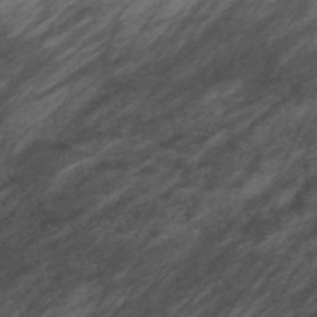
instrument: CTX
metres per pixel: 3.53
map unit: lHb
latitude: -40.9353
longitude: 78.1039
